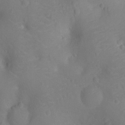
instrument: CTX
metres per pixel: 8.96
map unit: Ht
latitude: -9.6911
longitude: -23.4048
